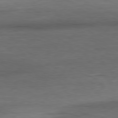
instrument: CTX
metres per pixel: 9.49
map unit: Ap
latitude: -81.2376
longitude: -80.0255
